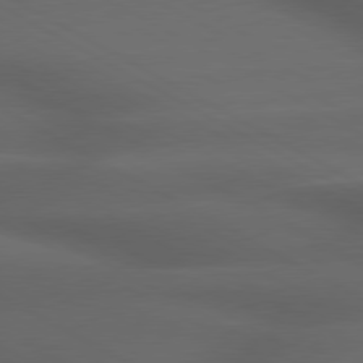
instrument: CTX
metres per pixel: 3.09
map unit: lApd
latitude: 79.2915
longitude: -118.9325
